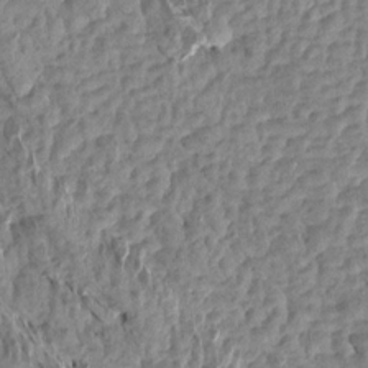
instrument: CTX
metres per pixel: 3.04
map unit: Aa
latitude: 15.5749
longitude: -146.5735
